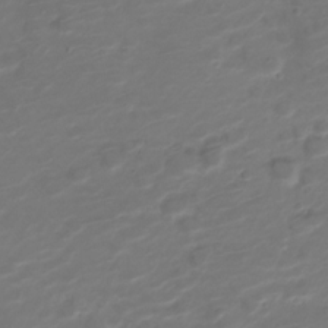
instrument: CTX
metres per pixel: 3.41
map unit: Nve
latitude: -20.3684
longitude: 105.6722
